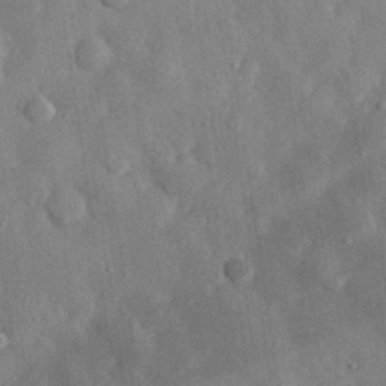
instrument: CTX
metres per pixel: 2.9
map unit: eHh
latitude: 30.6869
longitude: -77.6882
